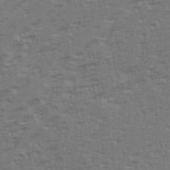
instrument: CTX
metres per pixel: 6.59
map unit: eHh
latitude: 35.4993
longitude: -133.2915
